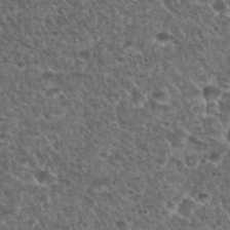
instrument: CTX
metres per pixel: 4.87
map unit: Nhu
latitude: 28.9513
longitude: -49.5938
